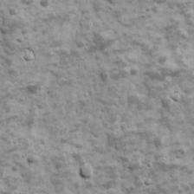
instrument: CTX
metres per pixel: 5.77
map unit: Ave
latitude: 16.7057
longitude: -133.8961
